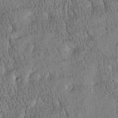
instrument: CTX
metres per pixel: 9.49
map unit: Htu
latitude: -4.2928
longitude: 175.2564
